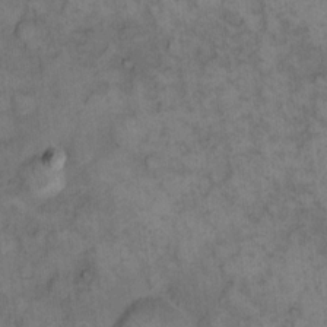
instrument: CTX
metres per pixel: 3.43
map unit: eHh
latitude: 12.7058
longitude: -64.0255
